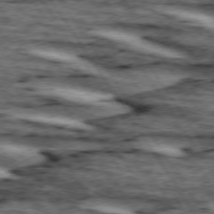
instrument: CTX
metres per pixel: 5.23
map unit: lApd
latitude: 74.4223
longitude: -72.6302
